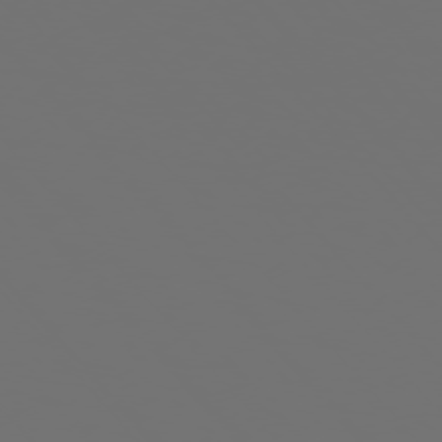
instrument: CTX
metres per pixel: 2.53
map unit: Ap
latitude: -76.0661
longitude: -63.5749
